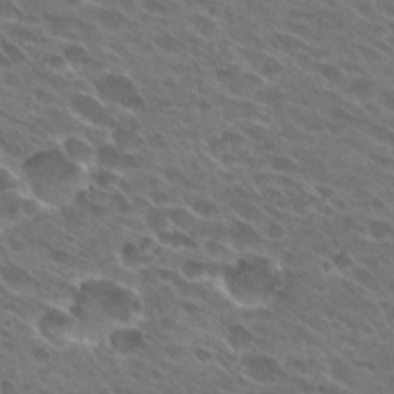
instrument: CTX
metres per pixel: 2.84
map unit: Hto
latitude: 27.5938
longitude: -42.4790
